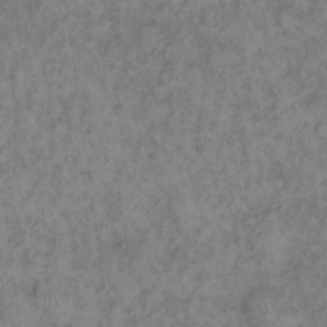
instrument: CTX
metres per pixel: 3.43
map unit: eHh
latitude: 16.6113
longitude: -63.9717
